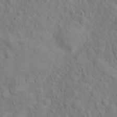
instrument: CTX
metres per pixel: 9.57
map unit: eHh
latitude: 1.3103
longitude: -56.4601
